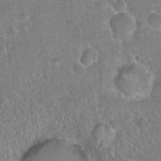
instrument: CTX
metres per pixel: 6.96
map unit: Hto
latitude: 21.8395
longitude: -48.1578
